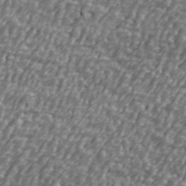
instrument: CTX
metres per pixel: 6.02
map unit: Ave
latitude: 40.6301
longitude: -112.4034
